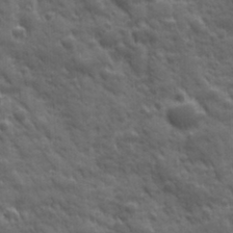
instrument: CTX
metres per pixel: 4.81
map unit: Ave
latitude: 19.3481
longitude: -133.3671
